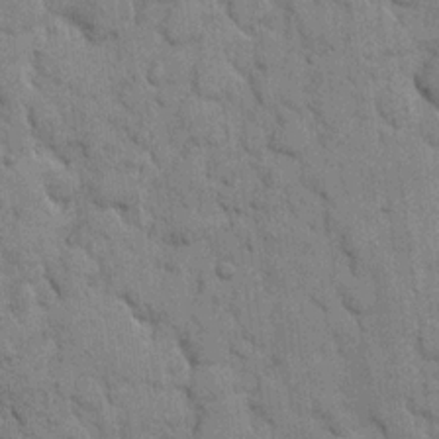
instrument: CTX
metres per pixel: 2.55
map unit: eHh
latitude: 8.0633
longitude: -65.2726
